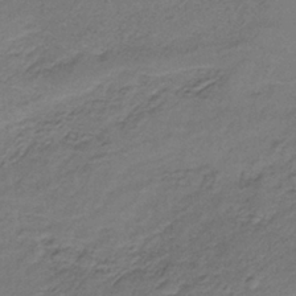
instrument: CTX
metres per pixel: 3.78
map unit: lHb
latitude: -35.4454
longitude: 61.7667
